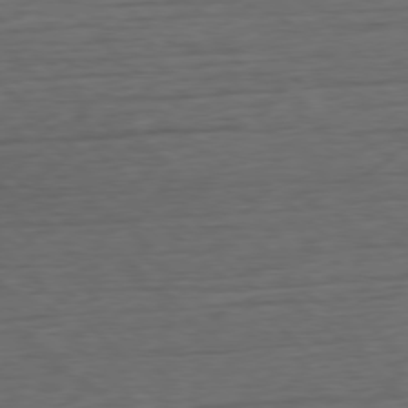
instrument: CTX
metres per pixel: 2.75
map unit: Ap
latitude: -78.6896
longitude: -71.7072
